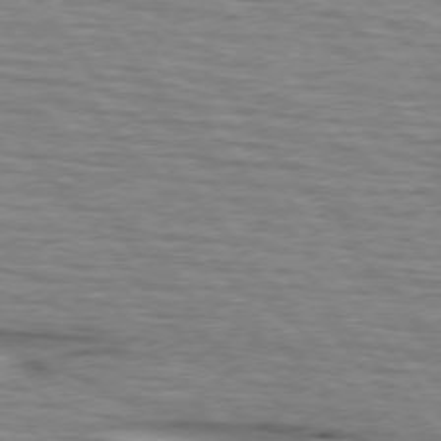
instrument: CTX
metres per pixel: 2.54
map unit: lApd
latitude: 75.5182
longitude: -75.9717
